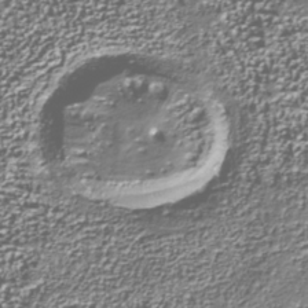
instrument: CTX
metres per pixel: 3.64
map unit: Nhu
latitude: -37.9745
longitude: -82.2333
